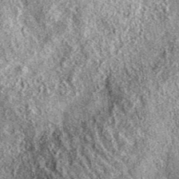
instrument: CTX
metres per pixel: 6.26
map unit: eAb
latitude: 37.0269
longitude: 110.9353
